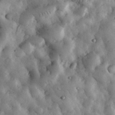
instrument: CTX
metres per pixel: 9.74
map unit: eHh
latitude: 34.1011
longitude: -68.7246
